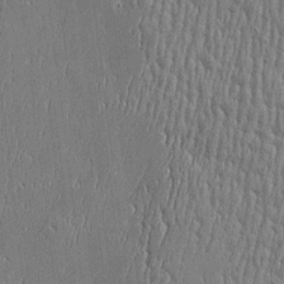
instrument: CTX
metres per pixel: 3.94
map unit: Htu
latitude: -5.6722
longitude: 175.6343
